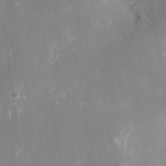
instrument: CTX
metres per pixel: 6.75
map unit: eHh
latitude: 10.5546
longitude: -69.1403
